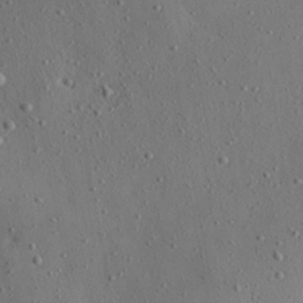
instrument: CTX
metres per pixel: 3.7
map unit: Aa
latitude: 22.3845
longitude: -142.6113
